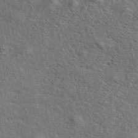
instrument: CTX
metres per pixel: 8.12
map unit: eAb
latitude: 43.6505
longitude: 112.8030
